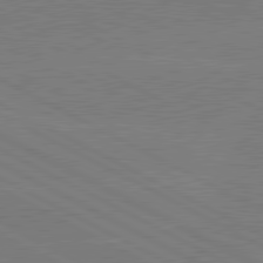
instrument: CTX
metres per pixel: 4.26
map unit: lApd
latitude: 80.8947
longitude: -127.2537
